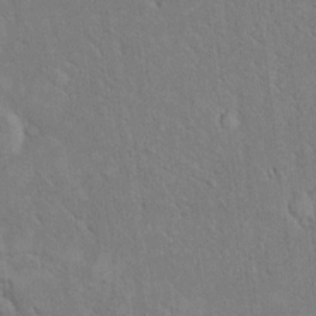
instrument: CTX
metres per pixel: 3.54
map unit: eHh
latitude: 18.1577
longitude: -65.2348
